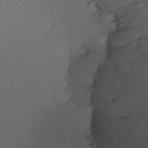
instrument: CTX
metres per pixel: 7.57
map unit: Ht
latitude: -12.4062
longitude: -44.1389
